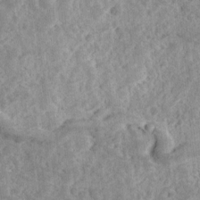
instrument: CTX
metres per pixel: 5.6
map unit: Ave
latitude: 18.3278
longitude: -135.3292
